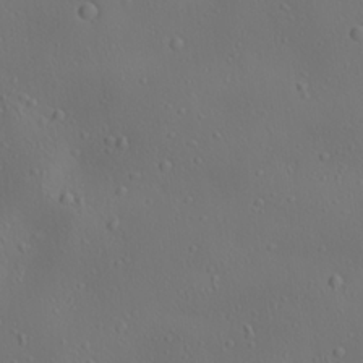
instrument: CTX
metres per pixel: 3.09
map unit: lAa
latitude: 22.8191
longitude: -137.9150
